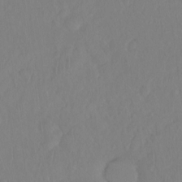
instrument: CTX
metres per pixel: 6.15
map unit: Hto
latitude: -8.1039
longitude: -46.8947
